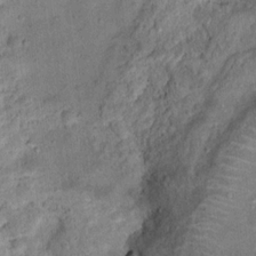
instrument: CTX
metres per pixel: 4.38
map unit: Ht
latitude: 14.2145
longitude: -40.6301
